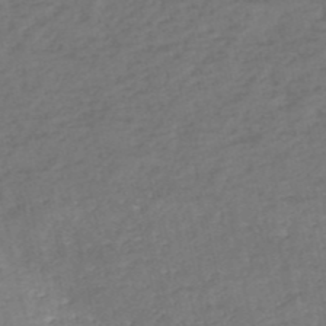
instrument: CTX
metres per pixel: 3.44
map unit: eHh
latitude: -51.9556
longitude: -24.7246
